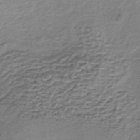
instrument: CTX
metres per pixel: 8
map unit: lHb
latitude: -36.4062
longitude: 60.5007
